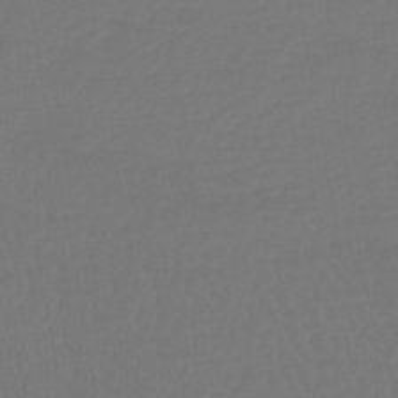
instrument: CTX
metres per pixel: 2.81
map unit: lHb
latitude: -43.0675
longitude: 63.8611
